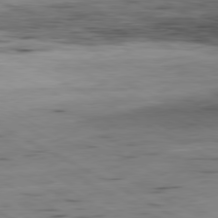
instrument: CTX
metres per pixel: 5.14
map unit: Ap
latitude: -80.7841
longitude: -93.2348
